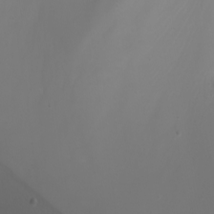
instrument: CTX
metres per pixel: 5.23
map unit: Nhu
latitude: -7.0675
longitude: -82.2333
